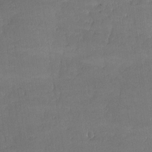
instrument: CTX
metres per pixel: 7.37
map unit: lHvf
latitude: -9.2565
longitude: -101.8017
